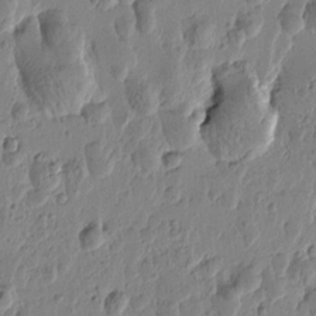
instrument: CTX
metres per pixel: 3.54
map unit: Htu
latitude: -0.8786
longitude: -177.4993
